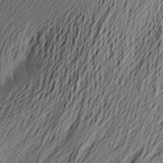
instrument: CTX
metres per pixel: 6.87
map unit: Aa
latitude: 23.3671
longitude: -149.4804
